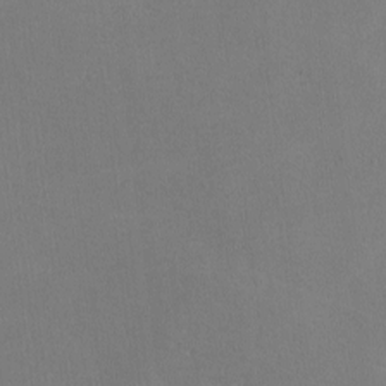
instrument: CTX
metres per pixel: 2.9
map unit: lHvf
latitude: -10.7652
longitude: -100.1011
